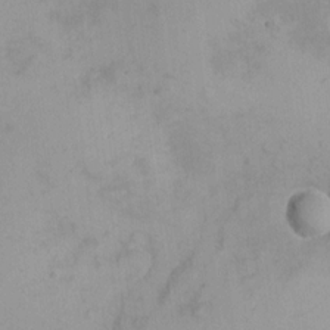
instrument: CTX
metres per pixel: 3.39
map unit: eHh
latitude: -9.5399
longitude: -66.7435
